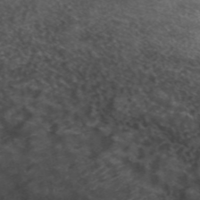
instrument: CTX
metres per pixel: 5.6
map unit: ANa
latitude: 49.1970
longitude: -72.9514
